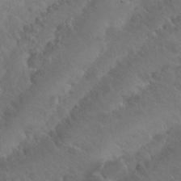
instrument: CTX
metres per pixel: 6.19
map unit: Nhu
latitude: 29.2726
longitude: -52.5546
